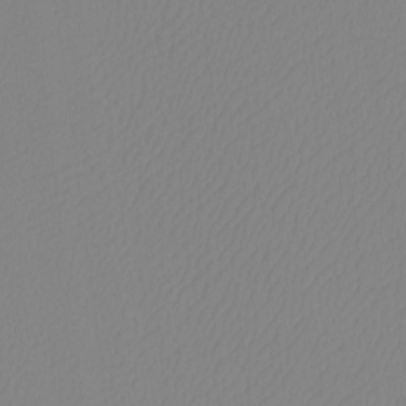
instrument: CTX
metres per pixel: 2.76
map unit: Htu
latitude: -12.5574
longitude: -47.6505
